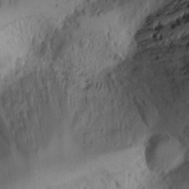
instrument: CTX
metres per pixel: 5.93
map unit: Nhu
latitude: -4.7841
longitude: -86.0633
